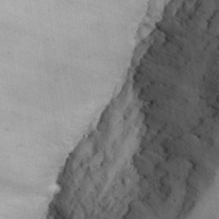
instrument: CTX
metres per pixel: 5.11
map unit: Aa
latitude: 25.4426
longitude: -131.1026
